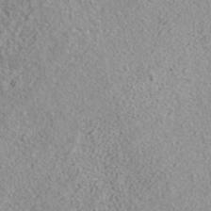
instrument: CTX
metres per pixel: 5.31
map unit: ANa
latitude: 36.7058
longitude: 14.8030
